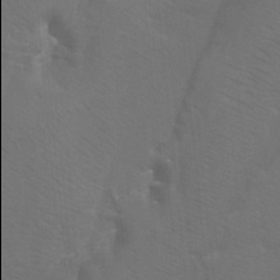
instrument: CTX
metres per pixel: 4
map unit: Htu
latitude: -13.1998
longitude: -45.9906
